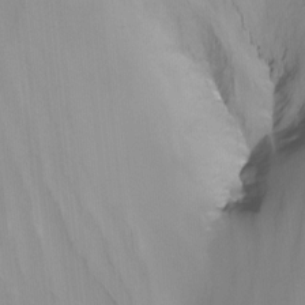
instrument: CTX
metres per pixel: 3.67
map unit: Nhu
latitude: -14.3684
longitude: -59.0836
